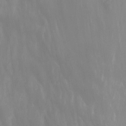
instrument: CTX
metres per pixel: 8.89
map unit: Nhu
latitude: -13.2565
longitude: -65.9151
